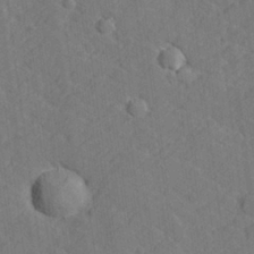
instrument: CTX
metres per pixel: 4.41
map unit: lHvf
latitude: 26.0822
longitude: 142.7085
